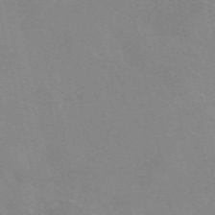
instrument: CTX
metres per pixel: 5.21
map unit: eAb
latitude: 49.5749
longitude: 104.4440
